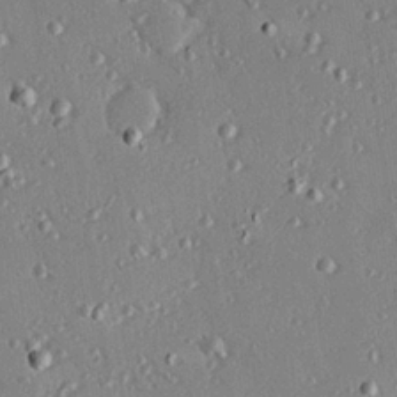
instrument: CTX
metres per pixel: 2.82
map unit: Hve
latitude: 26.4790
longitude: -93.1781
